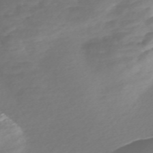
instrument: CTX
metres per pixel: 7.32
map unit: Nve
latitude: -57.9367
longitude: 57.5588
